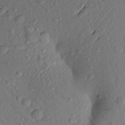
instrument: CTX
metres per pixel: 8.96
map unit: Aa
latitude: 22.5357
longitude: -147.4616
